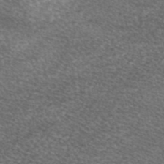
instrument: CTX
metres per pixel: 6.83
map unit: eAb
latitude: 45.4615
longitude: 104.0472
